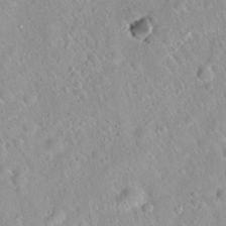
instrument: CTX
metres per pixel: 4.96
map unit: Hto
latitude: 21.0648
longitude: -52.7246
